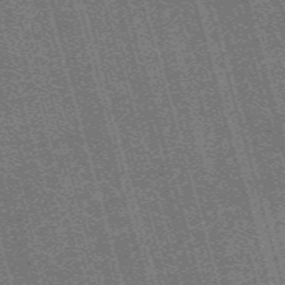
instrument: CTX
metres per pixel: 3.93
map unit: Nve
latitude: -59.7099
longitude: 62.2361
